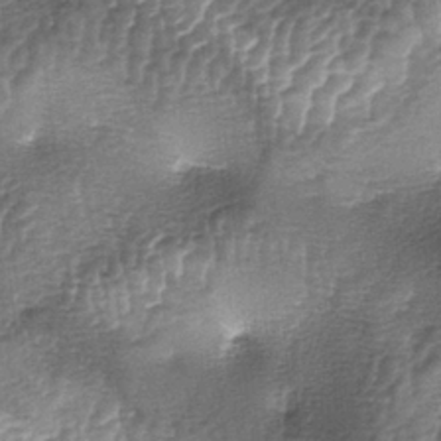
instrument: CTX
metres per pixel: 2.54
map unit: lAa
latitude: -5.4265
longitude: -128.0633
